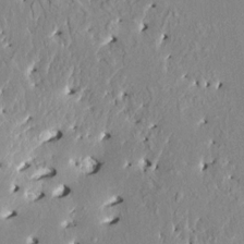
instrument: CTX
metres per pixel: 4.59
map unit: HNhu
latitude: 7.0458
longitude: -2.4034
